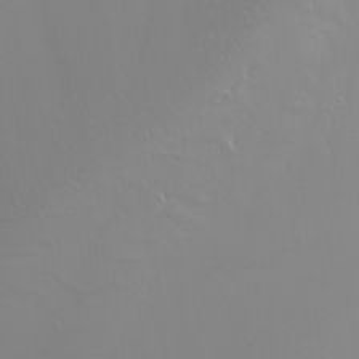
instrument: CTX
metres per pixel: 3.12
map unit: Nhu
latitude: -5.3887
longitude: -90.8002
